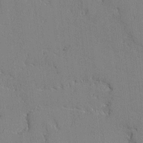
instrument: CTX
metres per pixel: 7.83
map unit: lAvf
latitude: -1.2754
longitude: -108.8947
